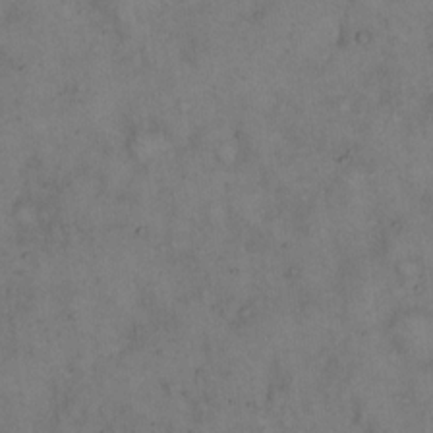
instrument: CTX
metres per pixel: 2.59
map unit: eHh
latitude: 14.9325
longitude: -62.3468
